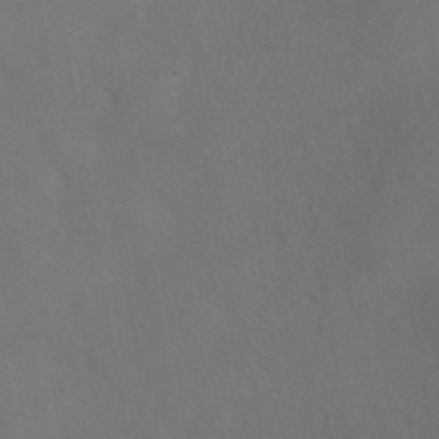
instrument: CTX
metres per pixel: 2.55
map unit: HNhu
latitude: -40.6896
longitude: 101.2187
